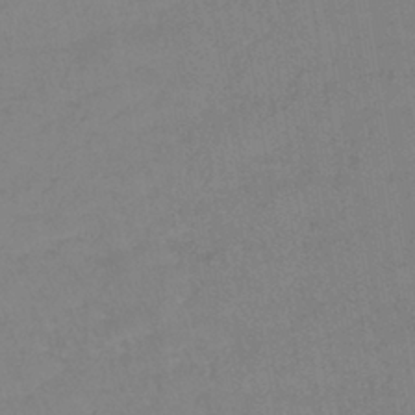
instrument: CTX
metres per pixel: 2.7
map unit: lHb
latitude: -40.7085
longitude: 66.0094
